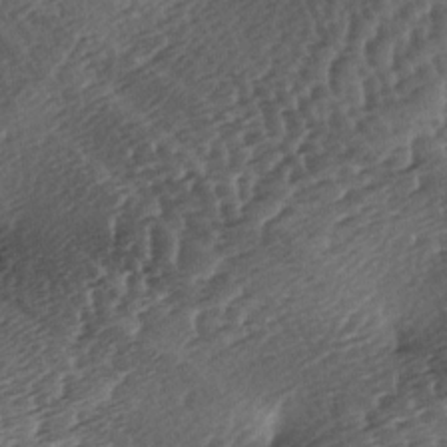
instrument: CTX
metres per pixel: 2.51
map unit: lAa
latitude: -3.4076
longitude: -127.0459
